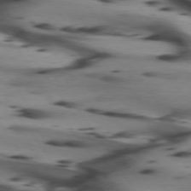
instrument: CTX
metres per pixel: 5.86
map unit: lApd
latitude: 74.9136
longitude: -64.3278
